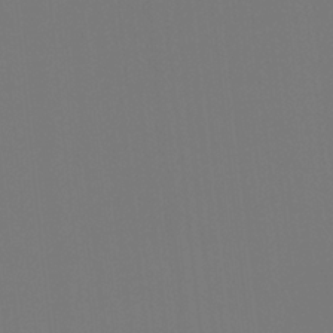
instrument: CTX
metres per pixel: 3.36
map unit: Htu
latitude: -14.0472
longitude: -47.9906
